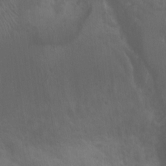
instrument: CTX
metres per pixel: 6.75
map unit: Ht
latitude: -1.1054
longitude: -17.5560
